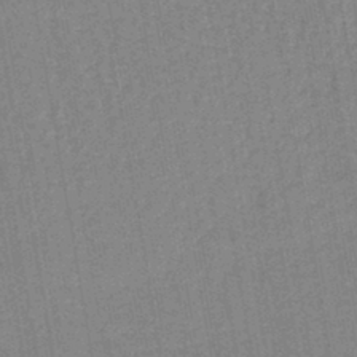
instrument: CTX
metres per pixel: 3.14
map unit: lHb
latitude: -42.1983
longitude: 62.9541
